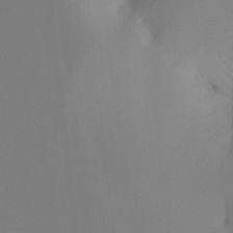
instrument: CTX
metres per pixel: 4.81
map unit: Ht
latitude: -16.3496
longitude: -46.9514
